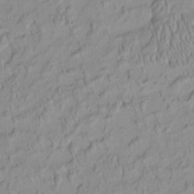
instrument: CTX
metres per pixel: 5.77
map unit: HNhu
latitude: -4.1794
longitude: 13.7100
